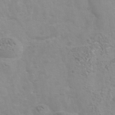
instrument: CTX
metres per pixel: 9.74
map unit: Nhu
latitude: -40.0661
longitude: -81.0836
